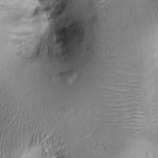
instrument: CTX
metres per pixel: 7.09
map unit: Ht
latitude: -2.0850
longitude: -14.3090
